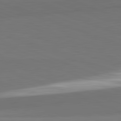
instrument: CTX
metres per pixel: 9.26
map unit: lApd
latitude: 82.1766
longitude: 149.5588
